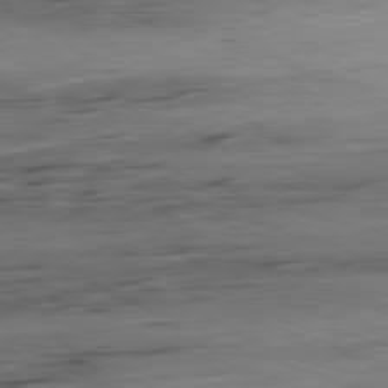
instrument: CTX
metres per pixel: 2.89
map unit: Ap
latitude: -81.4644
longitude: -88.6680
